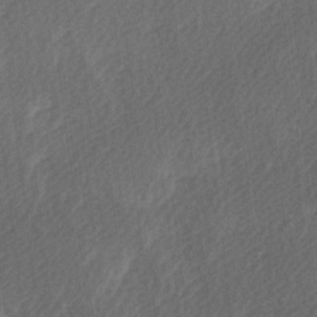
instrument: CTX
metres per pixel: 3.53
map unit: Ave
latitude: 9.8772
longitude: -106.6679
